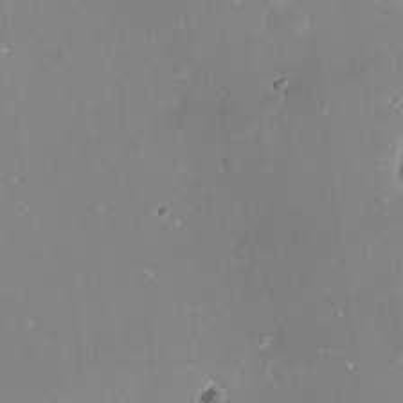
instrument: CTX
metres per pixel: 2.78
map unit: Nve
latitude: -17.4455
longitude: -59.6505
